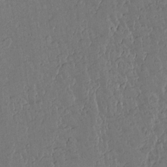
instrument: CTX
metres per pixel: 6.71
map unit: lAvf
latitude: 15.2159
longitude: -127.5560
